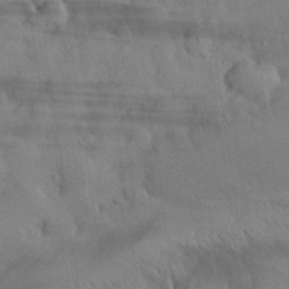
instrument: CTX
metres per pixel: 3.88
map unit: eHh
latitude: 31.3671
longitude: -71.0458
